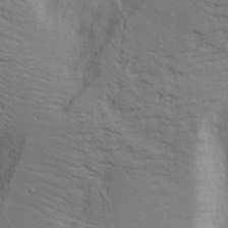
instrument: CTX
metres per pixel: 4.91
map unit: Aa
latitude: 17.5560
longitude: -125.5371
